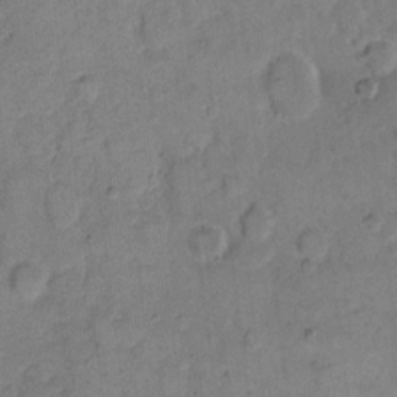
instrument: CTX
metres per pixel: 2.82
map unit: eHh
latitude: 11.5182
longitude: -64.8569
